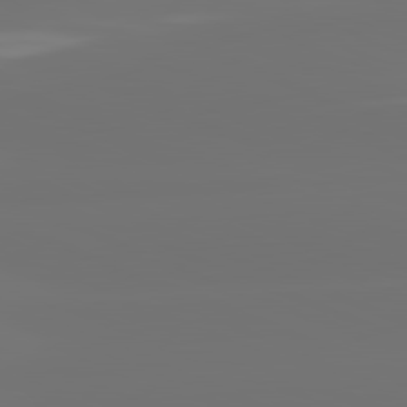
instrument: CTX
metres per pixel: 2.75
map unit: lApd
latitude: 82.1199
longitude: -167.5560
